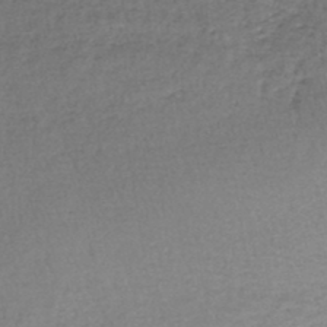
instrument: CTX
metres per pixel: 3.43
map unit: lHb
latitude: -44.7274
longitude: 58.6140
